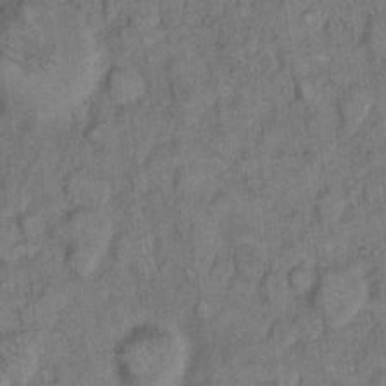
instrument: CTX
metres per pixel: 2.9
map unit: eHh
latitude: 8.9703
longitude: -63.7072
